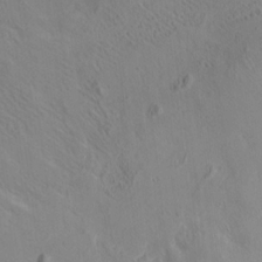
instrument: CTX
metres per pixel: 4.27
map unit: HNhu
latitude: 4.1767
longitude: 13.7289
